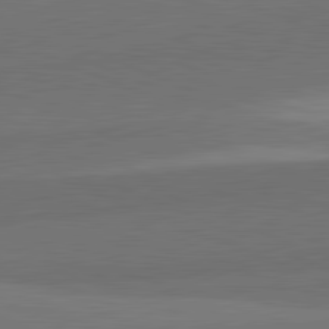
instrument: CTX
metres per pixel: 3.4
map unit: lApd
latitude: 82.1577
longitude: 156.2172
